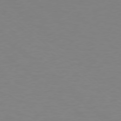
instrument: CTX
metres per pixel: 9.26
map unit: Ap
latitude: -78.5195
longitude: -67.6127
